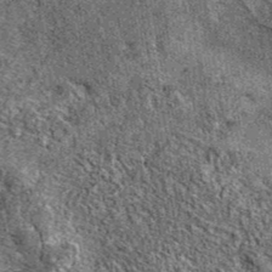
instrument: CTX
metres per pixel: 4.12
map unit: eAb
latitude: 39.8583
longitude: 110.1795
